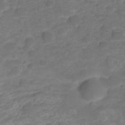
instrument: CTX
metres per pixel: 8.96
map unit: HNhu
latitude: -21.0108
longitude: 85.1998
